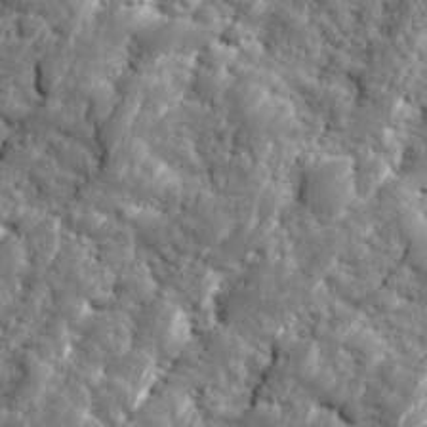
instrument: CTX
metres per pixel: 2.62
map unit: Ave
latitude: 16.5735
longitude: -134.8191
